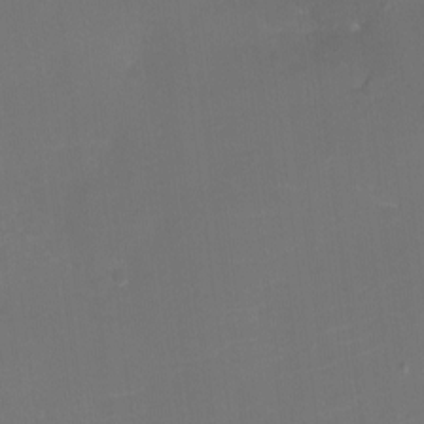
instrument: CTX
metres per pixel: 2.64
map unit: eHh
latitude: -6.5196
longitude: -78.1767
